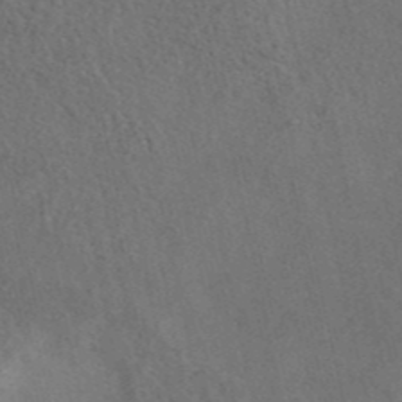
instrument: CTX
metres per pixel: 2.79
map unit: eAb
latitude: 42.4601
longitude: 109.0486
